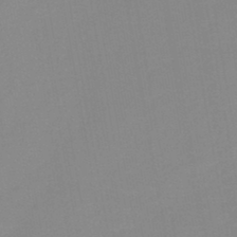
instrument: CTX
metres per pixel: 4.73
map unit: lHb
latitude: -44.7463
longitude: 77.3321
